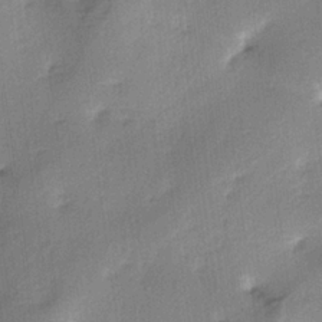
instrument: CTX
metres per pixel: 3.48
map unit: lAa
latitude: -4.8597
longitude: -124.9325
